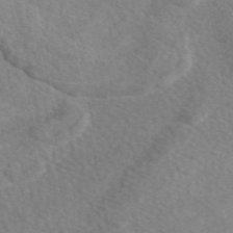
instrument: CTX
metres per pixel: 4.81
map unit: eAb
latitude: 48.5924
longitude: 117.4454
